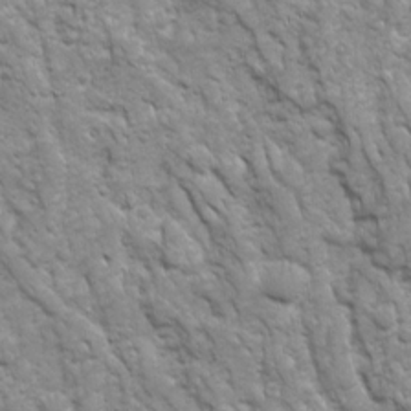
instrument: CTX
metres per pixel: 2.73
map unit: Ave
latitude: 16.5168
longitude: -132.1956
